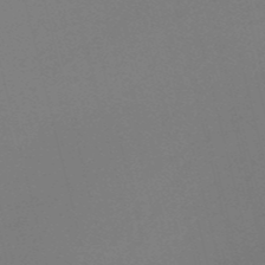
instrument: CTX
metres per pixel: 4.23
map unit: HNb
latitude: -50.1795
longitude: -41.9150
